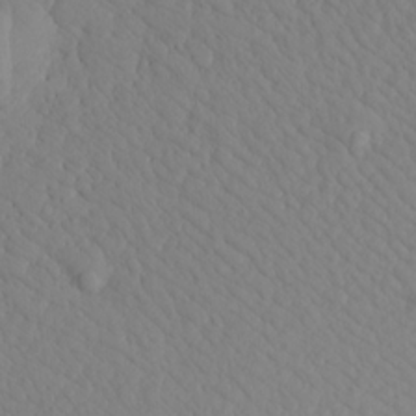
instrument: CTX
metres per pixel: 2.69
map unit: Aa
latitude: 17.0458
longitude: -143.8772
